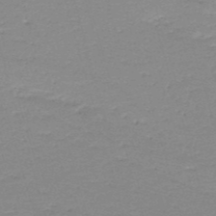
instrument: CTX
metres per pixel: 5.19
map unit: HNb
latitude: -48.9920
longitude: -42.2145
